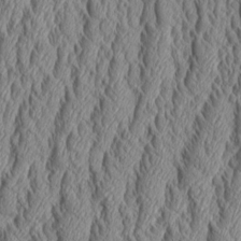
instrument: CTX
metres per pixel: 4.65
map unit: Aa
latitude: 9.1970
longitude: -129.7827
